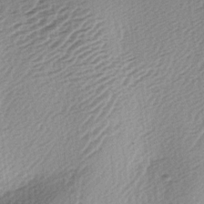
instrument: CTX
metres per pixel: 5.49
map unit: lAa
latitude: -3.1809
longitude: -126.6491
